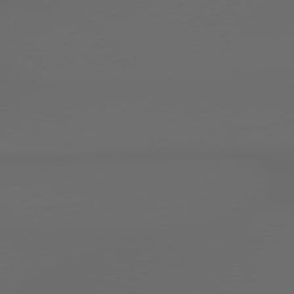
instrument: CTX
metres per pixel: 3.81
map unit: lApd
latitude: 79.1214
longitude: -138.8947
